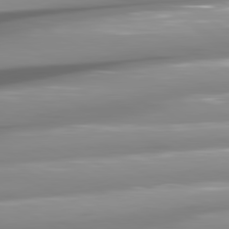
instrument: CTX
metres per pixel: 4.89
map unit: lApd
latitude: 80.9136
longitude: -145.5749
